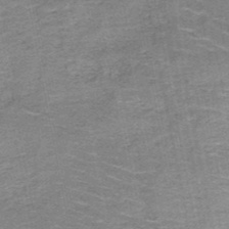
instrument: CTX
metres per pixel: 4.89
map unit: HNb
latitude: -49.5777
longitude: -49.6505
